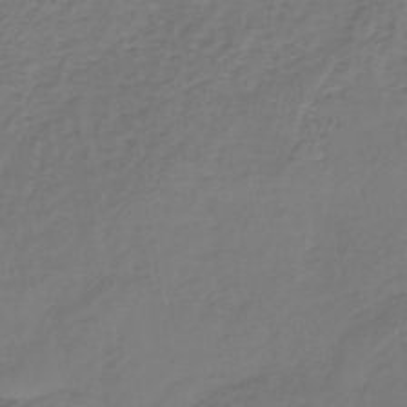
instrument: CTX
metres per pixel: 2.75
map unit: lHb
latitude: -38.8975
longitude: 63.8233
